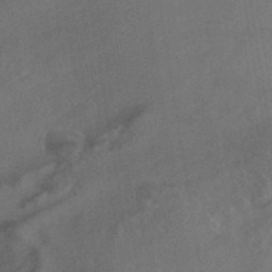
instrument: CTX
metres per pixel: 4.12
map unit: ANa
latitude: 39.5371
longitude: 29.4832
